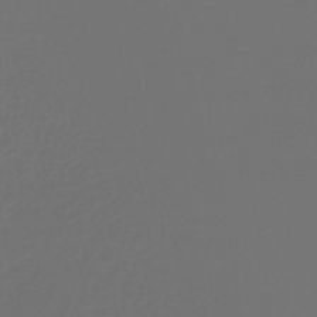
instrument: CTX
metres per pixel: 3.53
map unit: lHb
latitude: -43.1620
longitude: 67.8044
